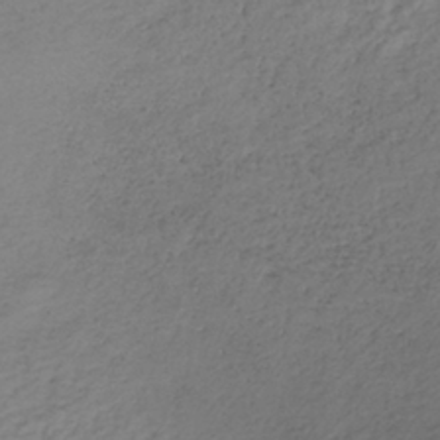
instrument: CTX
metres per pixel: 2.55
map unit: lHb
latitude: -35.7855
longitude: 68.1038
